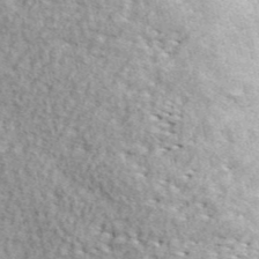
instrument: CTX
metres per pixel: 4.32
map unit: ANa
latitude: 44.9513
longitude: -84.8380
